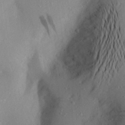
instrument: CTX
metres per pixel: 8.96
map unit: Aa
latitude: 21.5749
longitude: -145.2348
